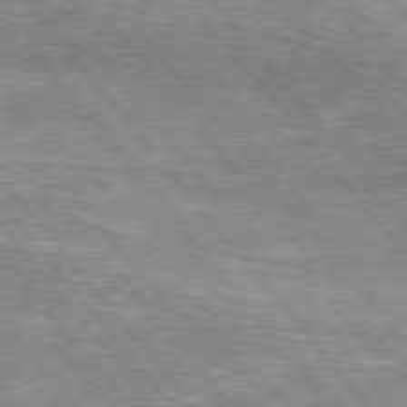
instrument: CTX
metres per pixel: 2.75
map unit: lApd
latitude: 76.3278
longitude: -73.5560
